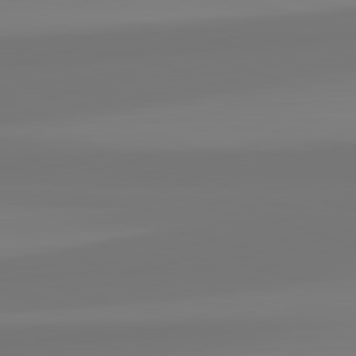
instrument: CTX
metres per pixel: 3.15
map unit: lApd
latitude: 82.2522
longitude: -176.0255
